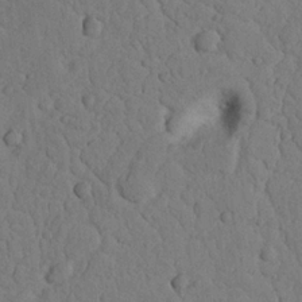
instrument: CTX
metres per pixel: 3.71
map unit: Nhu
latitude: 20.9703
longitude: -75.0647
